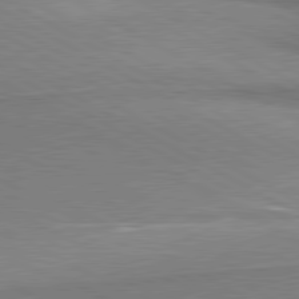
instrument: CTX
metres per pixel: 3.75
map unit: lApd
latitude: 80.6679
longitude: 166.0472
